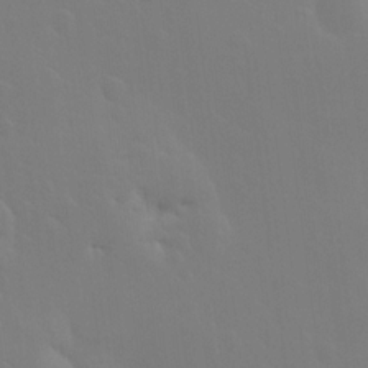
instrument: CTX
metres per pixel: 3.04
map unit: HNhu
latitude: 13.8583
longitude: 13.1431
